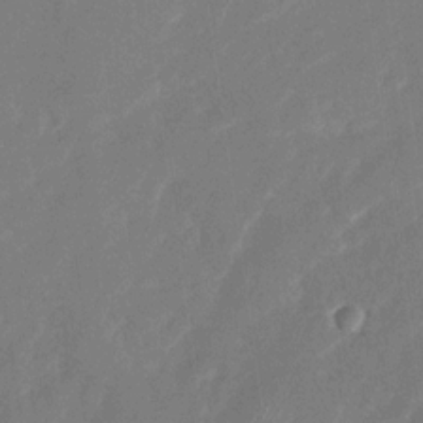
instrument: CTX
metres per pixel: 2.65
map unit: Nhu
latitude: -28.6141
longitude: -75.0270
